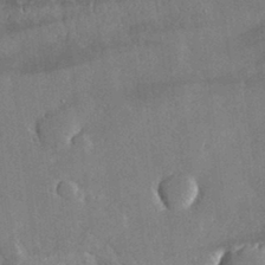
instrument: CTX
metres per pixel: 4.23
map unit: lHvf
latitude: 33.3104
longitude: -91.1970
